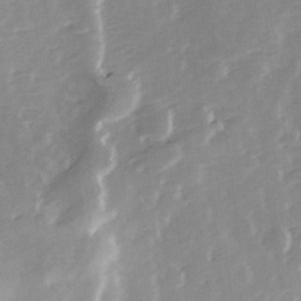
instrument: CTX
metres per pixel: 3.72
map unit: Ave
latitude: 14.1200
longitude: -103.4804
